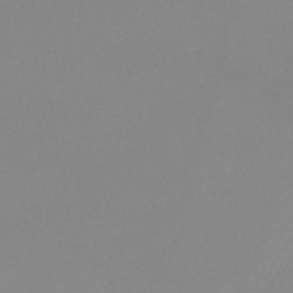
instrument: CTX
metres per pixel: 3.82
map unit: lHb
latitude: -45.3510
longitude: 65.0109
